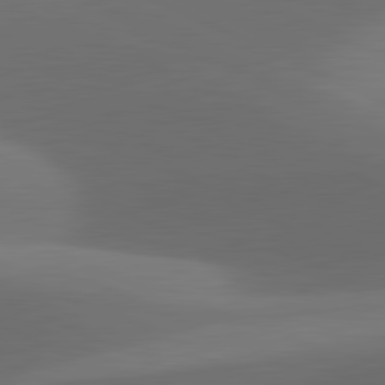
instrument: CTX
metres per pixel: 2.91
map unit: lApd
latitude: 81.5560
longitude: 131.3887
